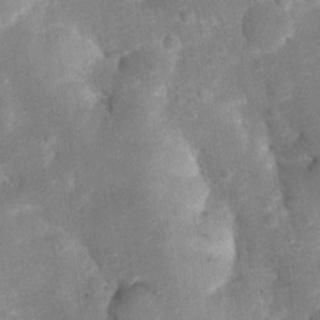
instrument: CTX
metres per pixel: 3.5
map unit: Ht
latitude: 4.9325
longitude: -29.8205
